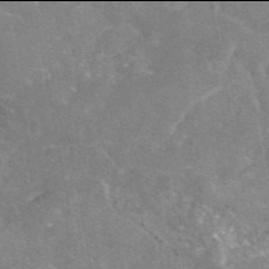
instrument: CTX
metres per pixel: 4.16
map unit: eAb
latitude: 45.9906
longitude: 123.5777
